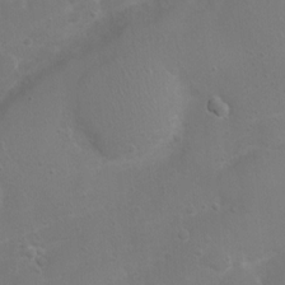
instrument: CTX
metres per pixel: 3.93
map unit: Nhu
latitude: 4.1767
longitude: -26.4034
